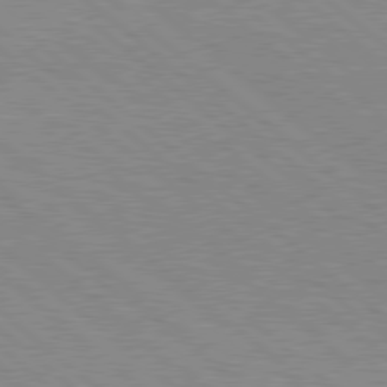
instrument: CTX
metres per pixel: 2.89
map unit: Hpe
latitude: 78.6113
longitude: -140.3656
